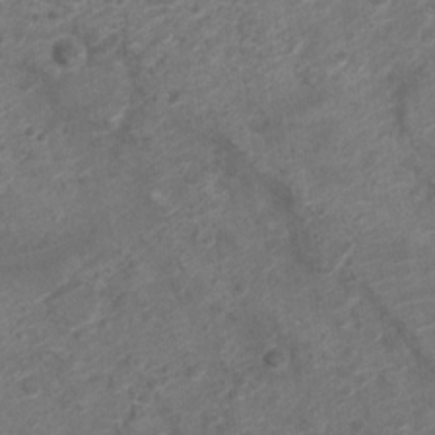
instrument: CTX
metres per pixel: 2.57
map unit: Nve
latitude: -19.0486
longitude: 107.0298
